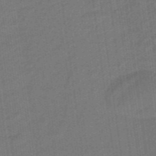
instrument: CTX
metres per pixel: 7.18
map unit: eHb
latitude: -47.2754
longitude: 87.1053
